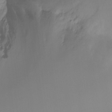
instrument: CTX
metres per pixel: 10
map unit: Ht
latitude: -16.4629
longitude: -45.6316
